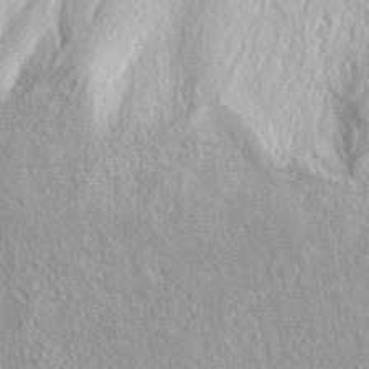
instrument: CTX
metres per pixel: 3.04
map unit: ANa
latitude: 37.4049
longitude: 18.5385
